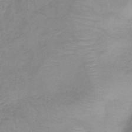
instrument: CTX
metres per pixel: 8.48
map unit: lHb
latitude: -40.1983
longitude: 66.7463
